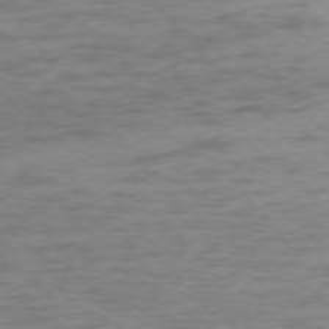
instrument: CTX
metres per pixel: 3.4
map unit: Ap
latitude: -76.0661
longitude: -84.7246
